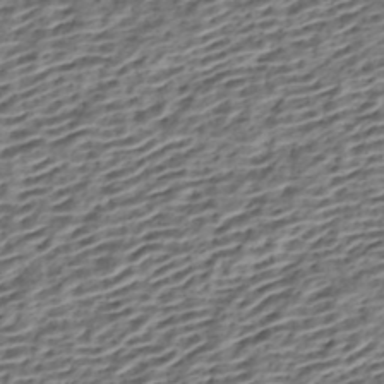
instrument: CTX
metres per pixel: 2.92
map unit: HNhu
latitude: -42.7463
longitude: 105.6910
